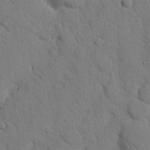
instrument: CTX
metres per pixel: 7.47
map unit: Nhu
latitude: 21.4238
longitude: -76.5923
